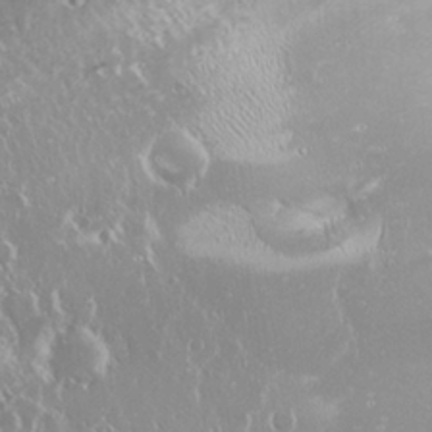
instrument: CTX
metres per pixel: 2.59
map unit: Nhu
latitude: 24.3845
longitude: -59.2348
